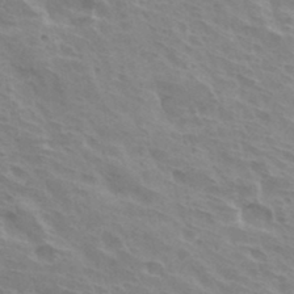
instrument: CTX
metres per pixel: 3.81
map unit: Hto
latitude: 33.8205
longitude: -40.7435
